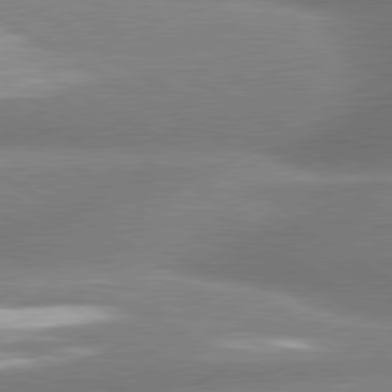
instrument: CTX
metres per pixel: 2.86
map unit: lApd
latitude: 80.5168
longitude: -163.1026
